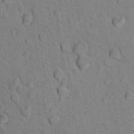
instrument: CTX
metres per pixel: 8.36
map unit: Nhu
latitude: 16.4979
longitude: -32.4979
